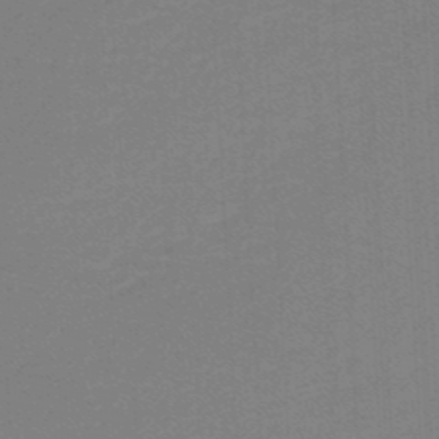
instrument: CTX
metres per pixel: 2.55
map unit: lHb
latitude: -46.4629
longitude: 63.7855
